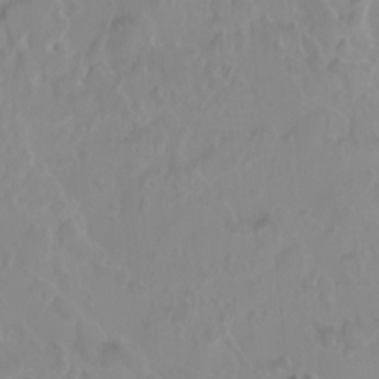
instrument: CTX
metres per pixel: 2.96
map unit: Htu
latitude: -5.0864
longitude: 138.2740
